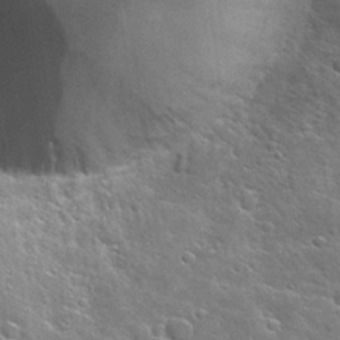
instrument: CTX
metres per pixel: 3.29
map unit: Hto
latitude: 27.0270
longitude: -45.2537
